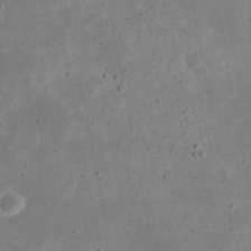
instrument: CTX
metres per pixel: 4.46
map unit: eHh
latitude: 21.8395
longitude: -68.2334
